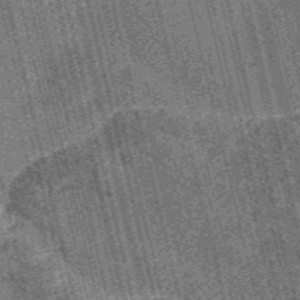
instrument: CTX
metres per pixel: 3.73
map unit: Nve
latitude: -56.8597
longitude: 54.5007
